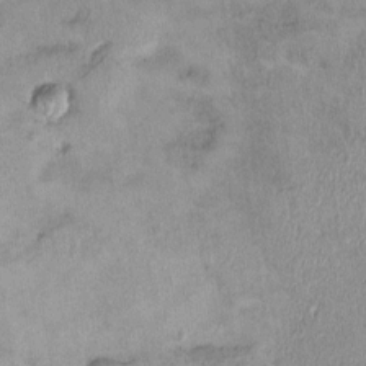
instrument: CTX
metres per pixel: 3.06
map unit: HNhu
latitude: 3.8205
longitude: -5.0836
